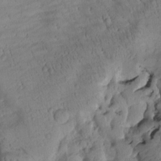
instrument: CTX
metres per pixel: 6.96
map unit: Htu
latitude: 1.0080
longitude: 174.5573
